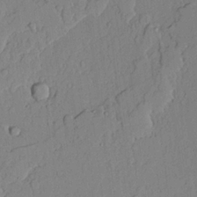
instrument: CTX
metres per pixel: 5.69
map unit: lAvf
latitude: 23.3859
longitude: -109.9150
